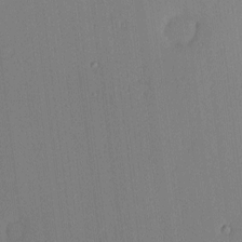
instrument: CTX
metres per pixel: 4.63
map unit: lAa
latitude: 5.7072
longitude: -112.7813
